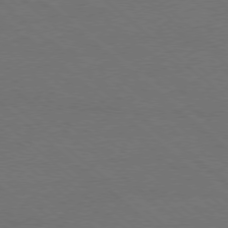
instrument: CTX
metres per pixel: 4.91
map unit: Ap
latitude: -78.5007
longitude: -85.7639
